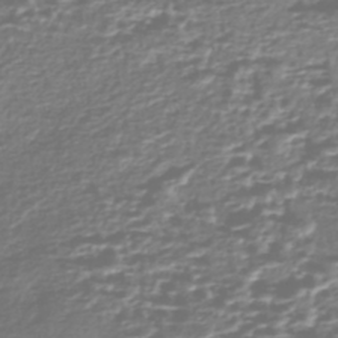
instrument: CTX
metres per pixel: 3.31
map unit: Nhe
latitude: -46.8975
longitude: -171.8583
